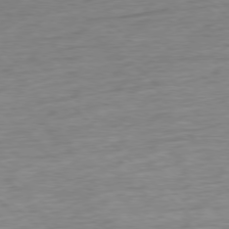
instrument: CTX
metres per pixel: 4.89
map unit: Ap
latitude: -78.2550
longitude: -72.4790
